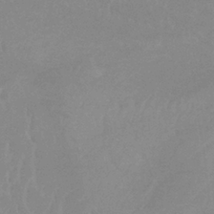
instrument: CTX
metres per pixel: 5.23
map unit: lHb
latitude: -33.7100
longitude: 69.8044
